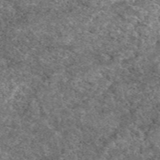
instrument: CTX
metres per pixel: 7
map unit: eAb
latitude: 49.3860
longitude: 113.7289
